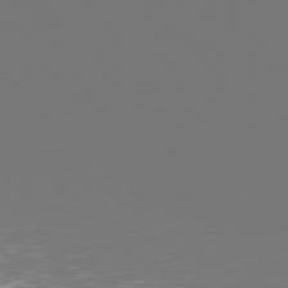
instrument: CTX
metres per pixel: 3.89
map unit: Hpe
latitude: 76.9891
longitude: -164.0444
